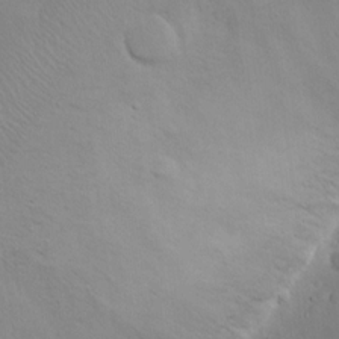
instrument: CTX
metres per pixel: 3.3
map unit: eHh
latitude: 15.6316
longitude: -71.6883
